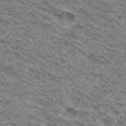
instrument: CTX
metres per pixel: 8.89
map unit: Hto
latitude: 31.7261
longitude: -46.8191
